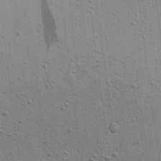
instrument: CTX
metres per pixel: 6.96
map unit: Aa
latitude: 22.5168
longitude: -142.2712
